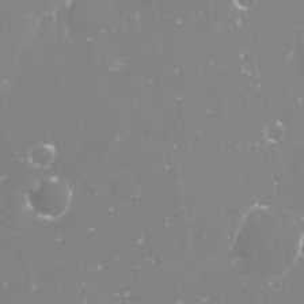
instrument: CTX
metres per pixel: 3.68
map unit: Nve
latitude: -17.5211
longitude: -59.3671
